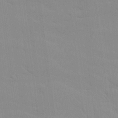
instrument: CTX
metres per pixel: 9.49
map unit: Ave
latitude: 16.9892
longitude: -128.9136
